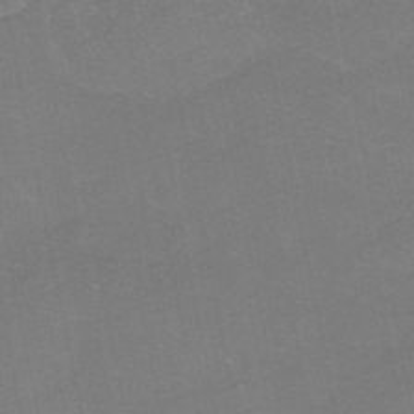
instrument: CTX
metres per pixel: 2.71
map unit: HNhu
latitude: -40.4062
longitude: 103.4266
